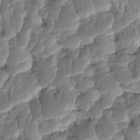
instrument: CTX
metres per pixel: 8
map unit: eHh
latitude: -1.9556
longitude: 14.4818
